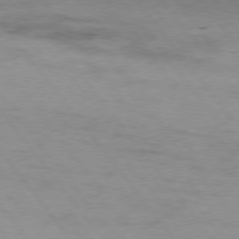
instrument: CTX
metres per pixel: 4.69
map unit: Hpe
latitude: 75.2726
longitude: -143.4804
